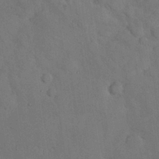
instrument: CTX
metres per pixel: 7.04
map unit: Nhu
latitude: 27.8583
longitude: -69.9339
